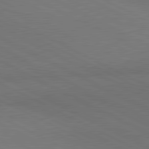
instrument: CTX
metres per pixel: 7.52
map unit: lApd
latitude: 81.1592
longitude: 149.4077
